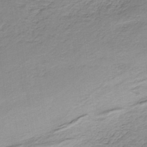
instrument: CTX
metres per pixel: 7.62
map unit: HNb
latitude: -35.1242
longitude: 57.8989
